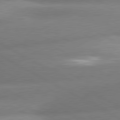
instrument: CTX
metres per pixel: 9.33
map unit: lApd
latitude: 80.6490
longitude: -163.4238
